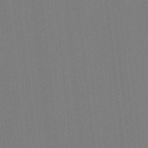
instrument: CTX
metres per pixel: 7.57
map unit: lHvf
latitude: -11.6911
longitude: -103.5560
